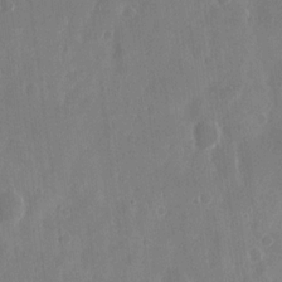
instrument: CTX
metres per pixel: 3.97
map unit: eHh
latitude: 13.8961
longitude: -71.9717
